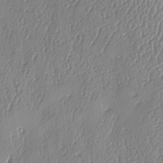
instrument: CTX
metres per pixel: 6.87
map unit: lAa
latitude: -8.2172
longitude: -128.8947
